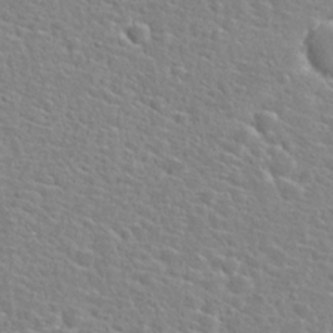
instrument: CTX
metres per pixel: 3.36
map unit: Hto
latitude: 25.4237
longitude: -48.1200
